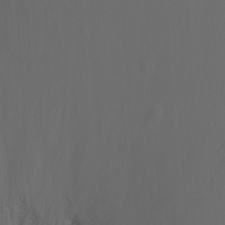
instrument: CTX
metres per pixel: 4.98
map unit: Htu
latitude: -6.1983
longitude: -69.1970
